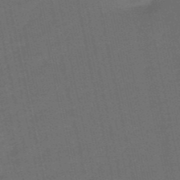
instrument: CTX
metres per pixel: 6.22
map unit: lHb
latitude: -51.0675
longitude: 80.6897
